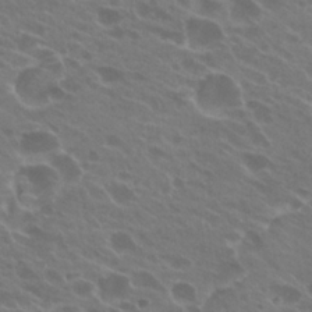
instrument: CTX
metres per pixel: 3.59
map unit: Hto
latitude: 24.2522
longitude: -38.4034
